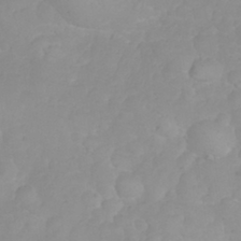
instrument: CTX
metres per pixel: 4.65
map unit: eHh
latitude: 31.3293
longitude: -65.3671
